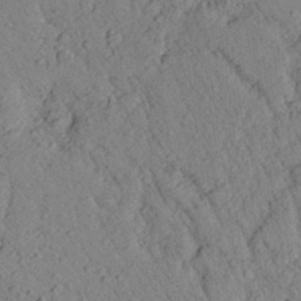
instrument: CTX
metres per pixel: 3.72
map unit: Aa
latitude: 24.1388
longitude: -148.2523
